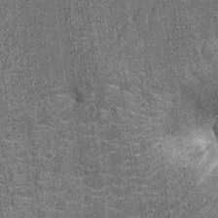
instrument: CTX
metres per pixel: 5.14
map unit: Nhu
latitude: -13.8989
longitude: -23.8961
